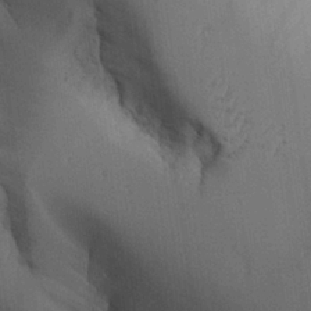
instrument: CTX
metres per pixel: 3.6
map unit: Aa
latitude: 25.5182
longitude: -127.7072
